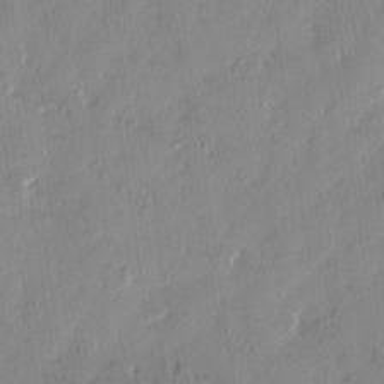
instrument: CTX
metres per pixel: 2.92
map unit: HNhu
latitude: 1.1970
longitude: -5.1403
